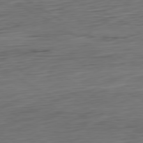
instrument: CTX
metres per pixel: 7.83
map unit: Ap
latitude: -80.5196
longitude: -68.5168
